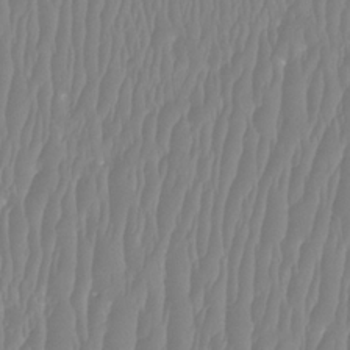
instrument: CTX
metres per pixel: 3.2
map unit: Htu
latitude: -8.2550
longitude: -75.0081
